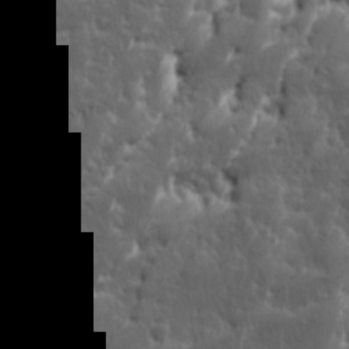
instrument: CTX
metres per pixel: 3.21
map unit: Ave
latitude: 15.8395
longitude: -135.7260
